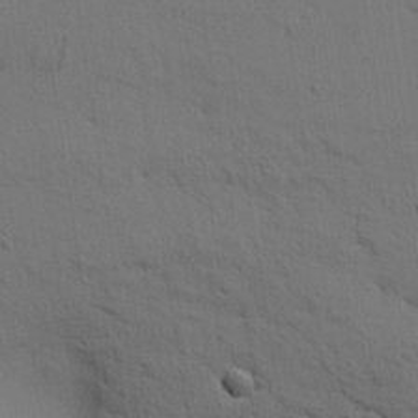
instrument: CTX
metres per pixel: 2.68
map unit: HNhu
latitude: 11.3860
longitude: 23.1242
